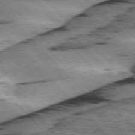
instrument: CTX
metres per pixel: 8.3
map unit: lApd
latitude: 76.0255
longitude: -78.6491
